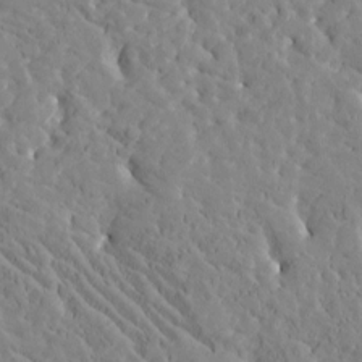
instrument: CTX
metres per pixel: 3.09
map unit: Htu
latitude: -3.1053
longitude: 175.6154
